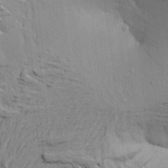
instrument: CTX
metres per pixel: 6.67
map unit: Aa
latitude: 20.8569
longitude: -149.1214
